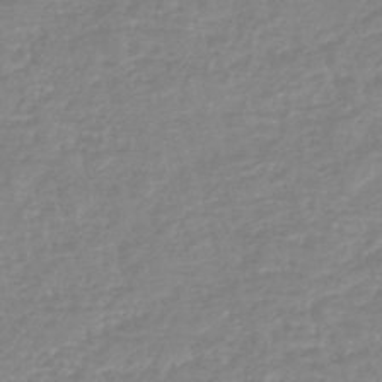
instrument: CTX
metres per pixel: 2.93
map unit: eHb
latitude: -45.1809
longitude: 81.5021
